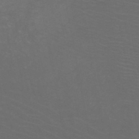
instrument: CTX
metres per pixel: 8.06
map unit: HNb
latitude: -49.4833
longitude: -46.0255
